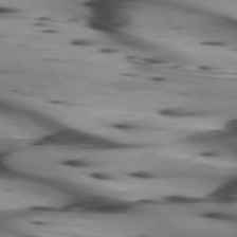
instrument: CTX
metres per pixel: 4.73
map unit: lApd
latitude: 75.4615
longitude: -64.6490
